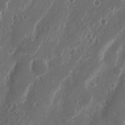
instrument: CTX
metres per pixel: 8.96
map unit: Nhu
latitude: 13.5938
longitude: -73.4805
